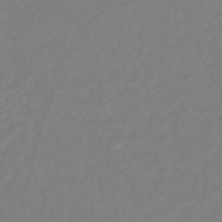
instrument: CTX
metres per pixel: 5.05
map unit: lHb
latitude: -35.0675
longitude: 70.2173
